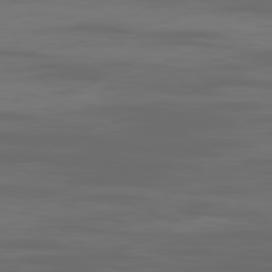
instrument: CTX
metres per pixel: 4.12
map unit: Ap
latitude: -80.1984
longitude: -93.8016
